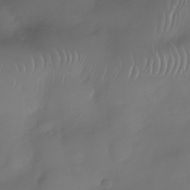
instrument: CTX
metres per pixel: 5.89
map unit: Nhu
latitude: -29.2754
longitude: -60.3845
